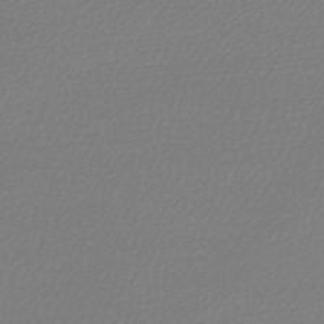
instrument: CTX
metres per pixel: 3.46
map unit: lHb
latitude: -47.1809
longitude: 67.8611
